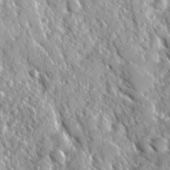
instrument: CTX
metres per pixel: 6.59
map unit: Ave
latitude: 16.5546
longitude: -130.4412
